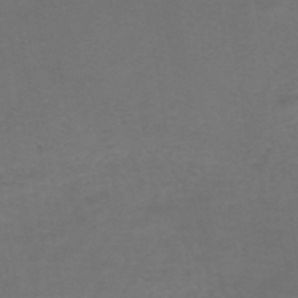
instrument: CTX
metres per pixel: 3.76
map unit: HNhu
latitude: -48.8975
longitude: 99.8044
